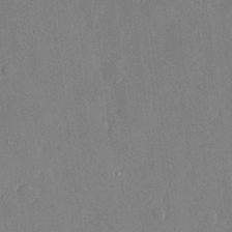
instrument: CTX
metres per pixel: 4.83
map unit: lHvf
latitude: 22.2522
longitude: 145.4454
